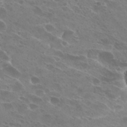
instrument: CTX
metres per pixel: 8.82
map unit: Hto
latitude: 27.5371
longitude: -40.4223
